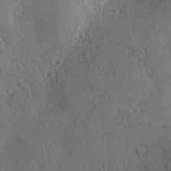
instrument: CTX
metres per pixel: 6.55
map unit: Nve
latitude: -7.9178
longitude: 174.8407
